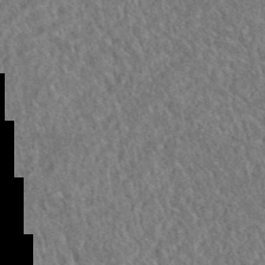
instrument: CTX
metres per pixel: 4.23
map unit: eAb
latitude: 37.4805
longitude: 112.3495
